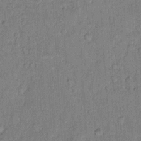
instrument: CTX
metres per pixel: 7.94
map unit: Hto
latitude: 10.4601
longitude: -61.6694
